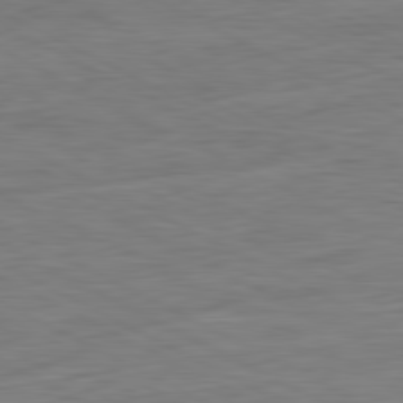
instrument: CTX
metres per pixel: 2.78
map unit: Ap
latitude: -81.6722
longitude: -77.7449
